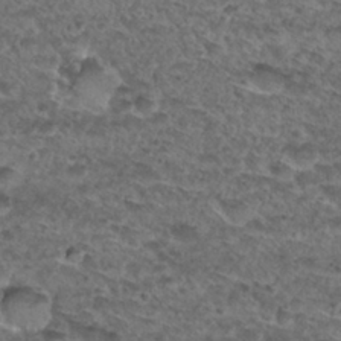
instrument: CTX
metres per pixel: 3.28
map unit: Nhu
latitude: 29.9528
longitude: -49.6316
